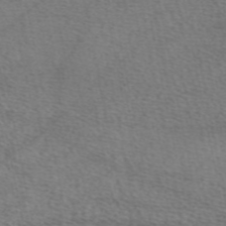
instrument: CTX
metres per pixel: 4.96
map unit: eAb
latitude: 49.6127
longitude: 111.2565
